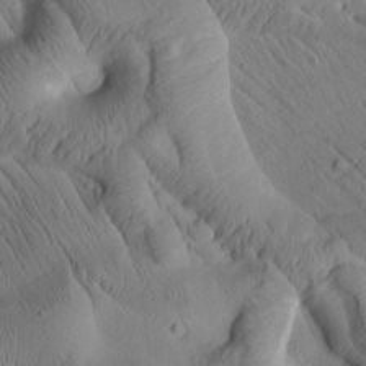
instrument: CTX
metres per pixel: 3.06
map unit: Htu
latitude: 1.9150
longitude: 177.6155
